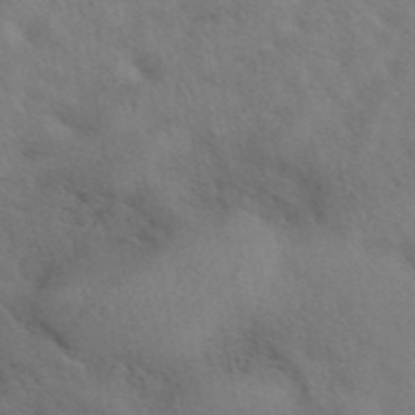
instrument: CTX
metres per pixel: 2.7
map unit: eAb
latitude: 41.4048
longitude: 108.0283
